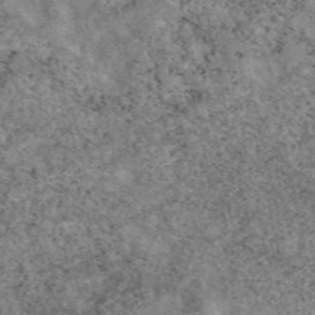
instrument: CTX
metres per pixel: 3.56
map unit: eAb
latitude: 47.7261
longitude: 119.4265
